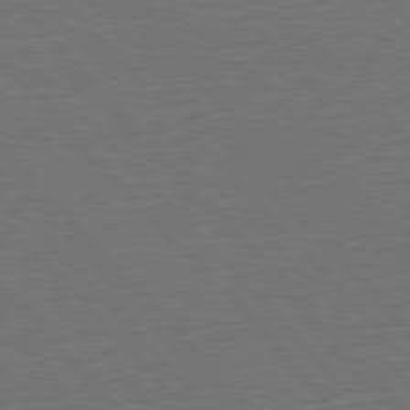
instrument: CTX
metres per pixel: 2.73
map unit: Ap
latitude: -79.9556
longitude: -56.8568
